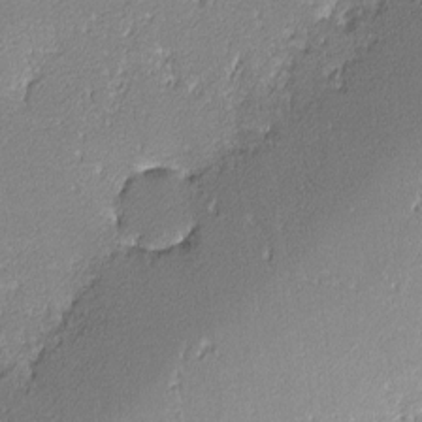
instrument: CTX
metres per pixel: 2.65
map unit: lHvf
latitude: -12.6330
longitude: -103.4993
